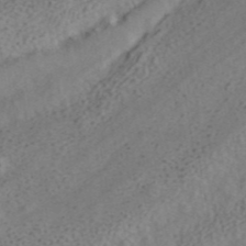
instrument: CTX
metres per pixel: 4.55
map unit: ANa
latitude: 41.9339
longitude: 16.7275
